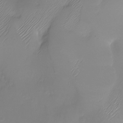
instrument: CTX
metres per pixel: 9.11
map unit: Nhu
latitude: -28.3873
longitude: -59.3293
